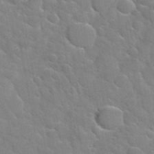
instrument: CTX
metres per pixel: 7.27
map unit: Hto
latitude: 35.1403
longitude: -48.9892
